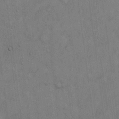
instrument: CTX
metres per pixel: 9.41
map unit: Hto
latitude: 13.5560
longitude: -60.3845
